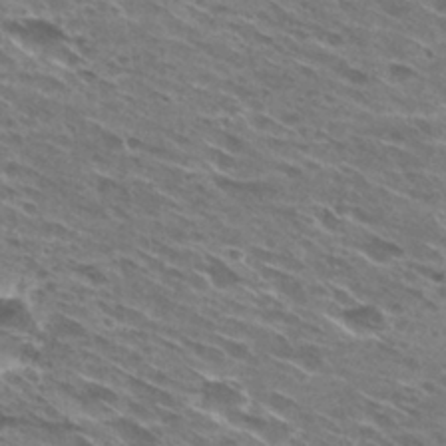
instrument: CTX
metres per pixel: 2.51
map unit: Hto
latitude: 28.8569
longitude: -43.5371
